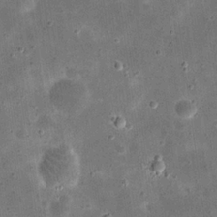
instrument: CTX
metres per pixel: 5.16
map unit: eHh
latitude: 21.1970
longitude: -66.1955
